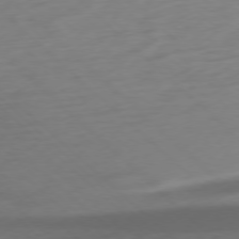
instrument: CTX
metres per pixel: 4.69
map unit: Ap
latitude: -77.4643
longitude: -77.6505
